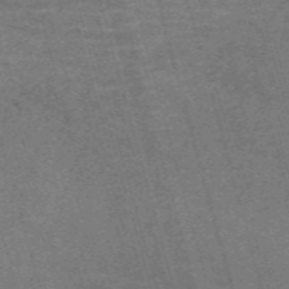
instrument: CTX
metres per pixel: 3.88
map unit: Nve
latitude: -59.1620
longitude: 64.0283
